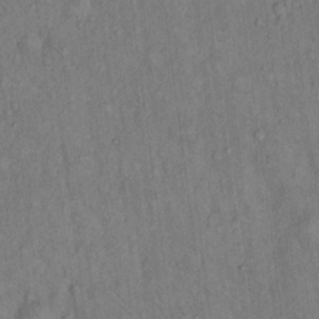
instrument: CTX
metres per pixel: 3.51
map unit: Hto
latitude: 13.6316
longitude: -58.6113
